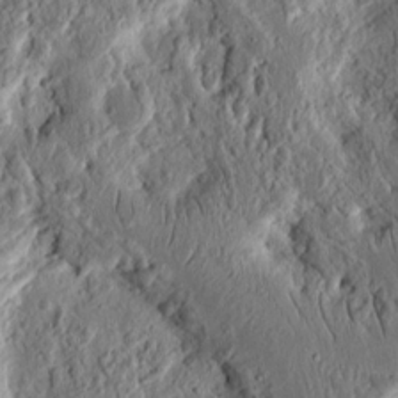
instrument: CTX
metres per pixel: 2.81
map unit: Ht
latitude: 11.4238
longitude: -75.5371
